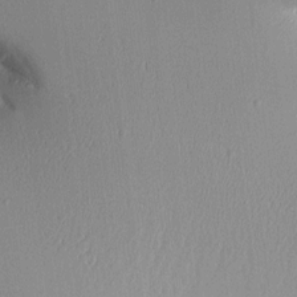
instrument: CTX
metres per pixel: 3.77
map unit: Aa
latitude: 11.3671
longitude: -127.6694
